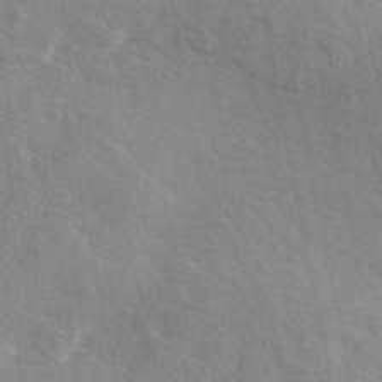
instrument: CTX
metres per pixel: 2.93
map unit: eAb
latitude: 45.2726
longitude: 113.4832
